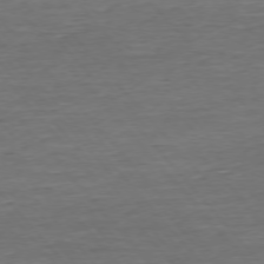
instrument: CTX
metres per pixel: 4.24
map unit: Ap
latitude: -75.8423
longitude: -93.2726
